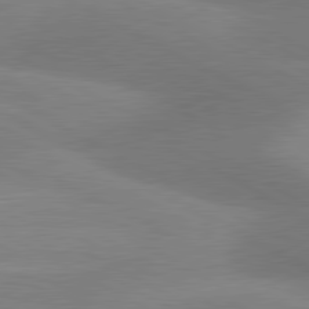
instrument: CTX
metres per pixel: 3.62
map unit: lApd
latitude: 80.8947
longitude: 124.9542
